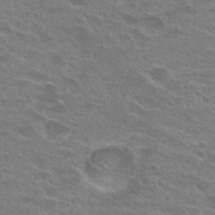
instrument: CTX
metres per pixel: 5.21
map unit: Hto
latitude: 24.7624
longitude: -43.9528
